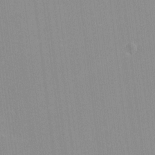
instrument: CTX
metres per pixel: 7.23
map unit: lHvf
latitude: -12.2929
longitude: -103.3292
